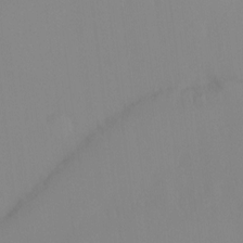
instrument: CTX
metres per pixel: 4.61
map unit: Ht
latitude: -14.7464
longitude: -50.2711
